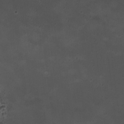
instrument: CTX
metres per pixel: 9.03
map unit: HNhu
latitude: 6.1578
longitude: 9.8800
